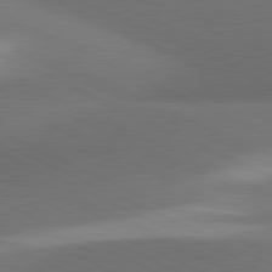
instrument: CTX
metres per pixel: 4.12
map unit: lApd
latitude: 81.3293
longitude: 138.9353
